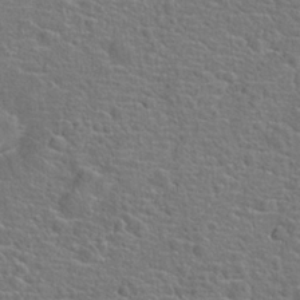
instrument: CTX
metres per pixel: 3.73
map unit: Hto
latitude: 22.1956
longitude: -46.3090
